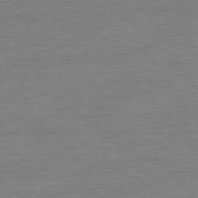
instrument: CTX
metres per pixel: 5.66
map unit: Ap
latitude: -76.6896
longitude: -89.1026
